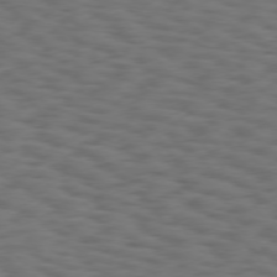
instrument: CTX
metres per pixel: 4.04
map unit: Hpe
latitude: 75.7072
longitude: -134.0822
